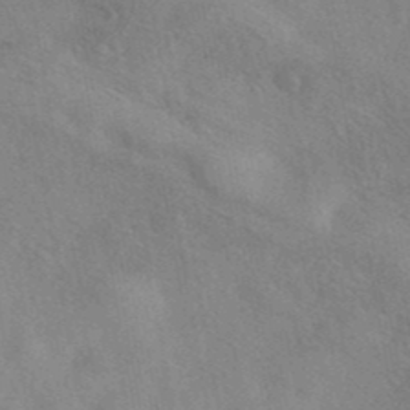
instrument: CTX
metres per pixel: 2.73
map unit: eAb
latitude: 40.6868
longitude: 107.9745
